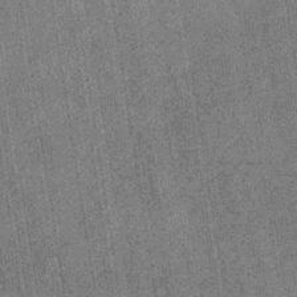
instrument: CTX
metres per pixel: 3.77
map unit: eHb
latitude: -38.3873
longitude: 80.7841
